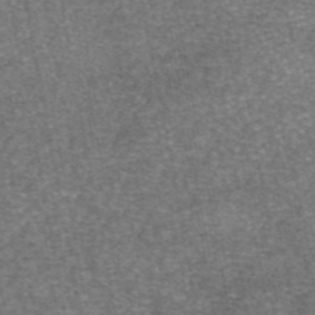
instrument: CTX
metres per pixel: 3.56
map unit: eAb
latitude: 46.4223
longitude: 104.1039
